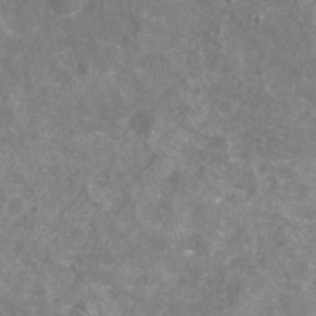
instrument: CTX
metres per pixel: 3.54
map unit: Nhu
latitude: -17.7667
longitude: -57.1403
